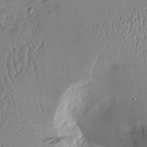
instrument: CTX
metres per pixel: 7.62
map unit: Aa
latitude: 10.4412
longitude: -129.1781
